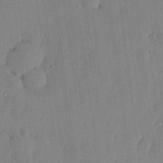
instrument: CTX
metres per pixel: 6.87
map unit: lHvf
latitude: 18.4601
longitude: -116.4790
